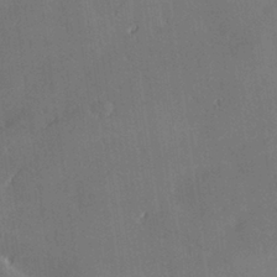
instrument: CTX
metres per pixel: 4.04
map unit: Hve
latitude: 28.3089
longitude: 145.0109
